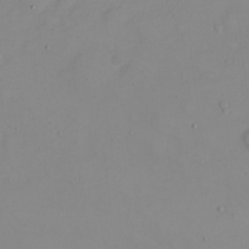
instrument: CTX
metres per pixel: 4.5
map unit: eHh
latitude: 22.1578
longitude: -63.6127
